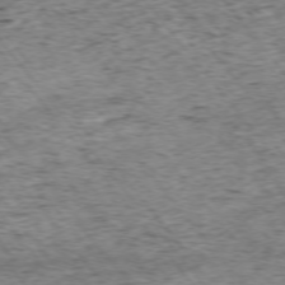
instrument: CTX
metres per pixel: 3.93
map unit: Ap
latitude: -75.1054
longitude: -86.9136
